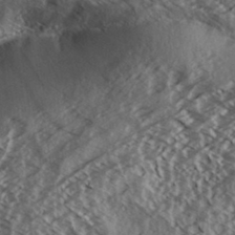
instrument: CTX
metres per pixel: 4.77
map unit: Aa
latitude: 33.2159
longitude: -139.4048
